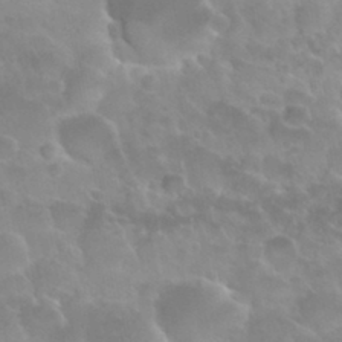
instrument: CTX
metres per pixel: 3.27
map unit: Nhu
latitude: 29.8394
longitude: -54.8002
